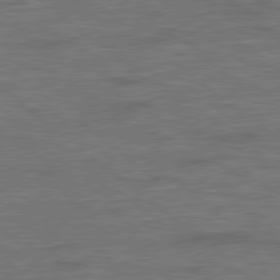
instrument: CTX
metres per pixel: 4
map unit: lApd
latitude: 78.9514
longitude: 179.7477
